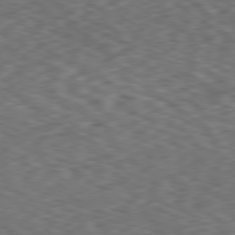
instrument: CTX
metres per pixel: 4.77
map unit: Ap
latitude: -79.9556
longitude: -72.5357
